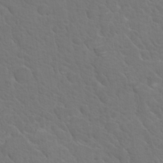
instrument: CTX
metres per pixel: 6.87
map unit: Hto
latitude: 18.3278
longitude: -33.4804
